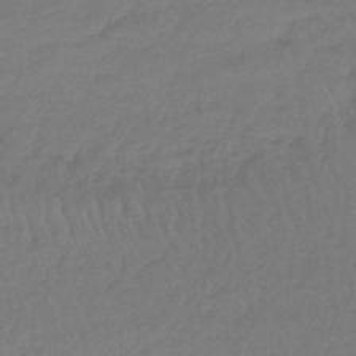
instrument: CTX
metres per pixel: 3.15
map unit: lHb
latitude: -45.1998
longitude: 69.8044
